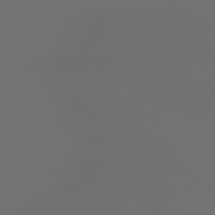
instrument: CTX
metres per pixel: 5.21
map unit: lApd
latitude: 79.6883
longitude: -175.7450
